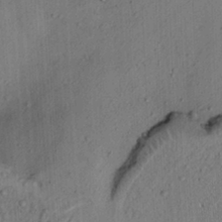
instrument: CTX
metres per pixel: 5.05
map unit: lAvf
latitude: 7.9717
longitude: 164.8786
